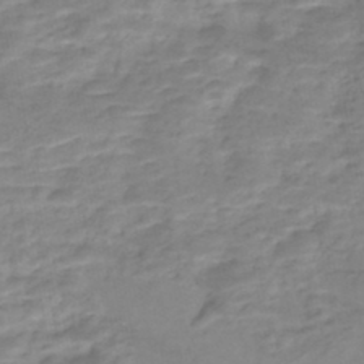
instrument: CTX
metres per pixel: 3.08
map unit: Nhe
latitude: -46.4440
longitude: 152.3117
